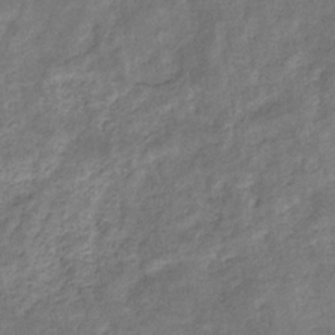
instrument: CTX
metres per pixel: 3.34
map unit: eHb
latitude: -34.5574
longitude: 75.6533
